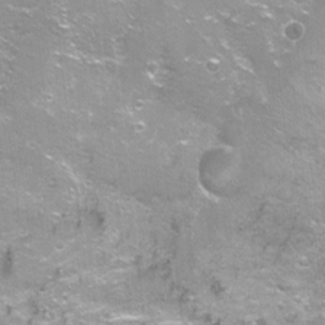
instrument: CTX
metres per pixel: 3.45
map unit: Ht
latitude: -6.0850
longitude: -36.3656
